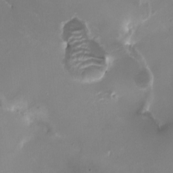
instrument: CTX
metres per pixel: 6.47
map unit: HNhu
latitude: 1.4993
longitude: -3.1970
